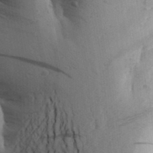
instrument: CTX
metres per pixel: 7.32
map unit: Aa
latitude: 26.4412
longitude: -148.7813
